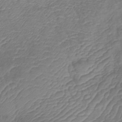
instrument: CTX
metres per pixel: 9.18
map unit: lHb
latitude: -41.5021
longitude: 78.7085
